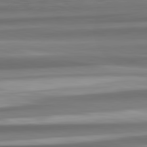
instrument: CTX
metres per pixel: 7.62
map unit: lApd
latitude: 82.7057
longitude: 175.6721
